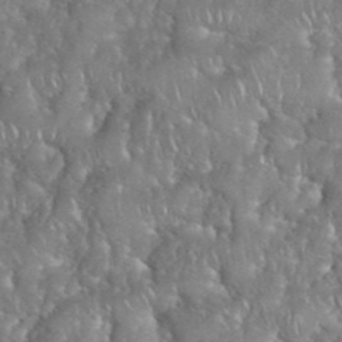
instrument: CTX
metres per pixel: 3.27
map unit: eHh
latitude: 39.5560
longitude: -57.9717
